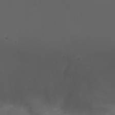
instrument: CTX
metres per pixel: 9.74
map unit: Nhu
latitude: 22.4601
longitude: -65.0269
